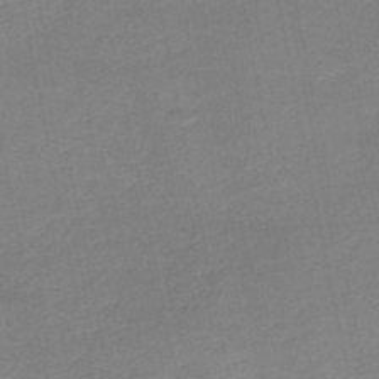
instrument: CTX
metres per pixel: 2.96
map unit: HNb
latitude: -49.8045
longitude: -48.4979
